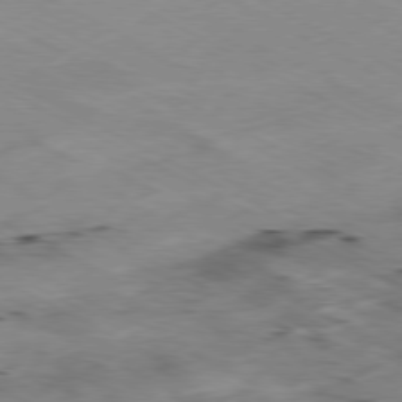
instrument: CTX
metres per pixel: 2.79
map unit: Ap
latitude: -79.3509
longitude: -68.8380
